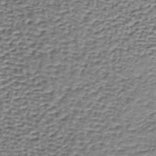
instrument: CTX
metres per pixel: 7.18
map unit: lHb
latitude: -35.7855
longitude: 60.1417
